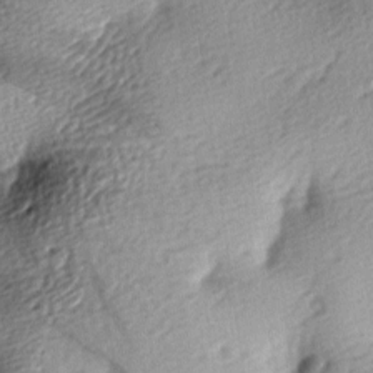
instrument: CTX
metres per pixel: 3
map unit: lAa
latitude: -9.7100
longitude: -125.1781
